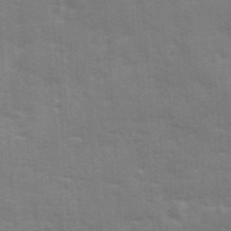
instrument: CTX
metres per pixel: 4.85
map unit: Ave
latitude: 12.3090
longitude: -102.4790
